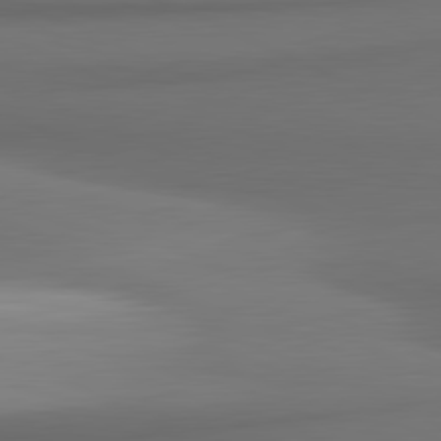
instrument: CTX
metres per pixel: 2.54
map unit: lApd
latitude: 81.5371
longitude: 171.9556
